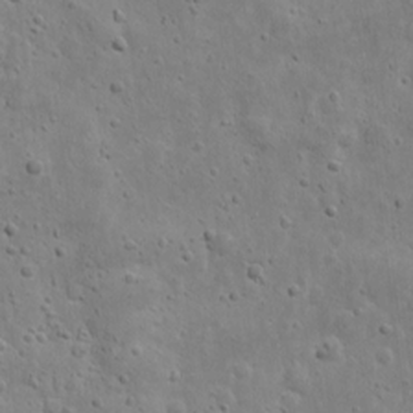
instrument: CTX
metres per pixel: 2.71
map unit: eHh
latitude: 9.7072
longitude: -72.9514
